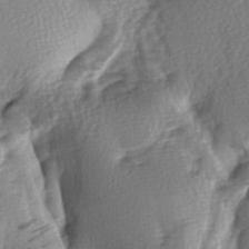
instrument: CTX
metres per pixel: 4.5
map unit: lAa
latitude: -6.5762
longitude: -126.2145
